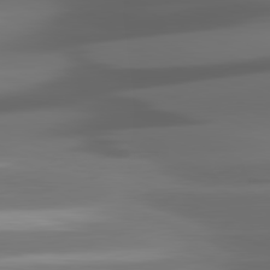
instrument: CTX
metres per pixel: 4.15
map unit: lApd
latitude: 81.2726
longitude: -142.8191
